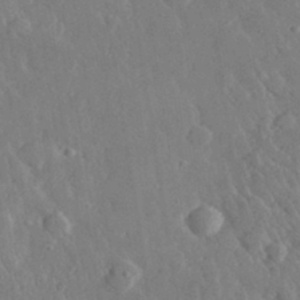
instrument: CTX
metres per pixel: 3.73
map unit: lHvf
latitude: 32.6868
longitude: -85.9717
